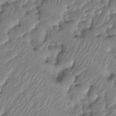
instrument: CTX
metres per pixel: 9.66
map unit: HNhu
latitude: -24.8786
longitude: 50.8975
